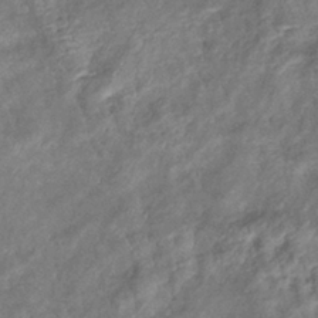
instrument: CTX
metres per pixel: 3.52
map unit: eHb
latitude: -38.3873
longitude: 76.0094
